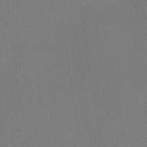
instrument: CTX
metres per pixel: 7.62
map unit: Htu
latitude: -14.1417
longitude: -47.8962
